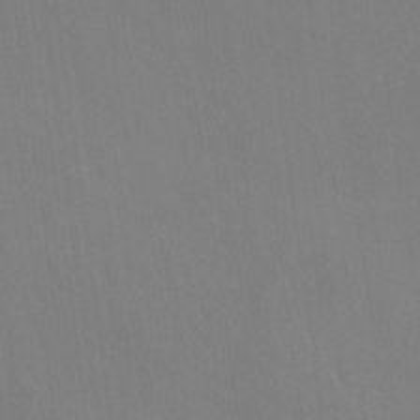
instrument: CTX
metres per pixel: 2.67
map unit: lHvf
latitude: -10.4818
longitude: -102.1955
